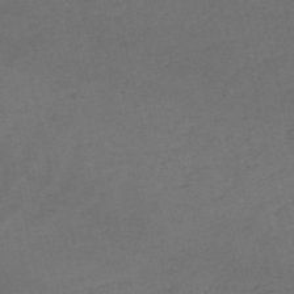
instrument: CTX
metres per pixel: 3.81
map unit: HNb
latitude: -53.4265
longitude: -42.0822
